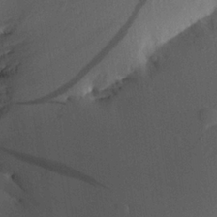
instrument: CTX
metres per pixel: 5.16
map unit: Aa
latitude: 21.8961
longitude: -147.1970
